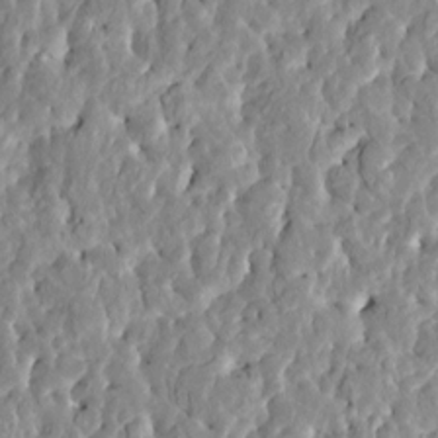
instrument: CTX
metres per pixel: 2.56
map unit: HNhu
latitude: 7.4426
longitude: -2.6112
